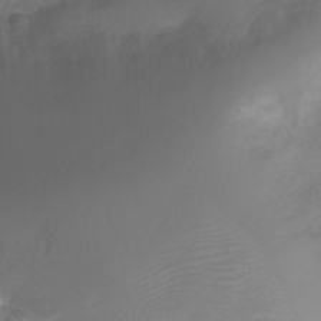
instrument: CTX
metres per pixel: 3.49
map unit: Nhu
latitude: -14.7275
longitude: -26.5546
